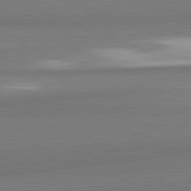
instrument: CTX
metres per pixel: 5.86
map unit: lApd
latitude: 82.1388
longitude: 160.7463
